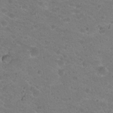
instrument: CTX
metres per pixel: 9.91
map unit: Hto
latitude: 19.4237
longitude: -32.9892
